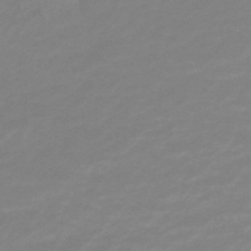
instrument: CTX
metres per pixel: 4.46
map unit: lHb
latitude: -45.0486
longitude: 67.0297
